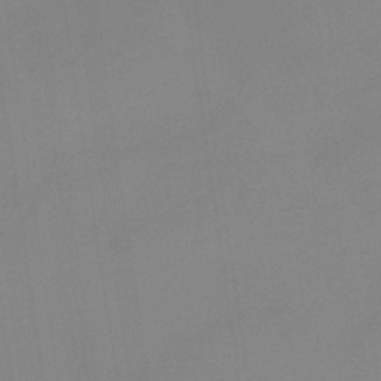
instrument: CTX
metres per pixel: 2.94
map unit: HNb
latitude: -36.5384
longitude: 54.7652
